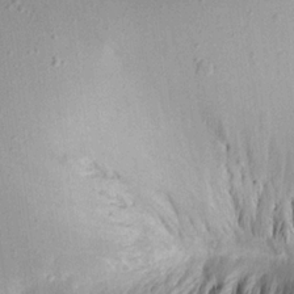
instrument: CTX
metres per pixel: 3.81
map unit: Aa
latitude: 19.0269
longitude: -147.0459
